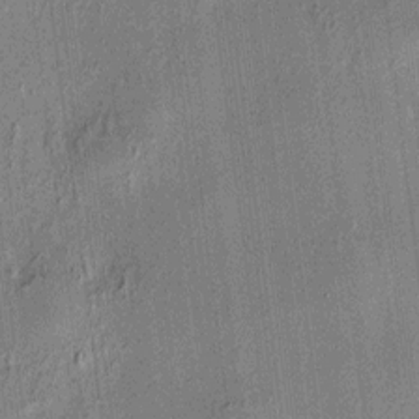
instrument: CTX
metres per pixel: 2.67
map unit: HNhu
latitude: 7.6316
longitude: 13.2565
